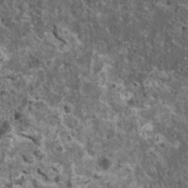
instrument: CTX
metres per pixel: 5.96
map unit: HNhu
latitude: 2.1389
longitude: 4.5007
